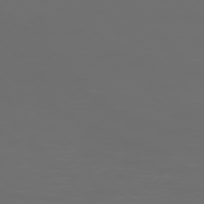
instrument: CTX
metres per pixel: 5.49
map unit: Ap
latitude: -76.4251
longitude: -82.4223
